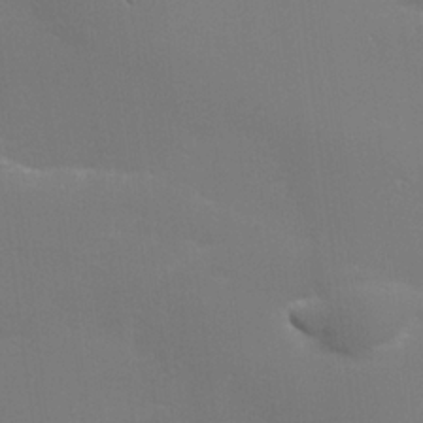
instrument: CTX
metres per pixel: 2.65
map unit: lHvf
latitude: 24.7246
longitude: 141.1431
